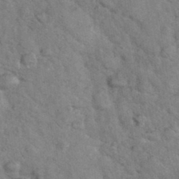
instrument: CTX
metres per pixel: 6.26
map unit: eHh
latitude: 36.6869
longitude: -65.1781
